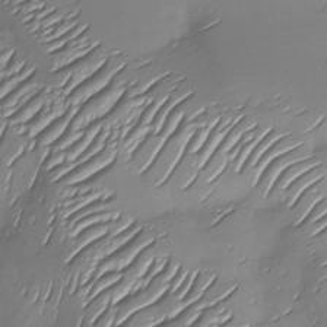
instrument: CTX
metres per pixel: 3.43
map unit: Nhu
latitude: -28.7463
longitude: -58.9325
